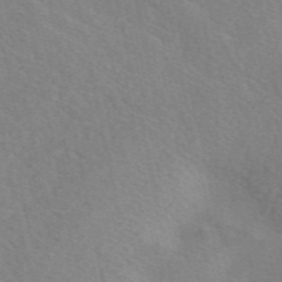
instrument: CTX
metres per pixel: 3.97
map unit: eAb
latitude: 49.6883
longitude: 117.9745
